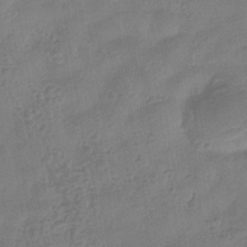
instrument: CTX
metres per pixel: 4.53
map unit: eHb
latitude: -35.8800
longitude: 81.1242
